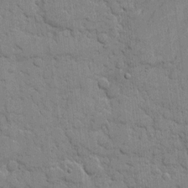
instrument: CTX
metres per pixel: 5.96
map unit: eHh
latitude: 9.2726
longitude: -66.7624
